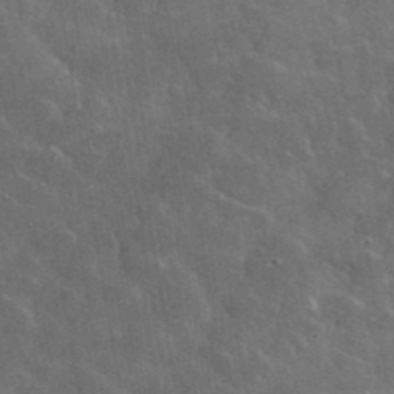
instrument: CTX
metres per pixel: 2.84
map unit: lHvf
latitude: 36.8380
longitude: -90.2523
